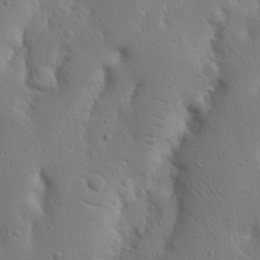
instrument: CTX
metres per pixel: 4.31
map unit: Nhu
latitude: 18.8569
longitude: -75.3104
